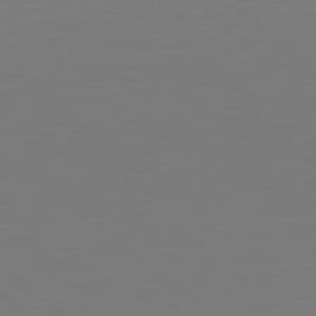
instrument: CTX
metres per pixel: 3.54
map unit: Hpe
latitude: 77.6505
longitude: -176.9513
